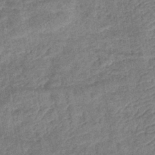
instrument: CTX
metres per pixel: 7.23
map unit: lHb
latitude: -42.5762
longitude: 79.1053
